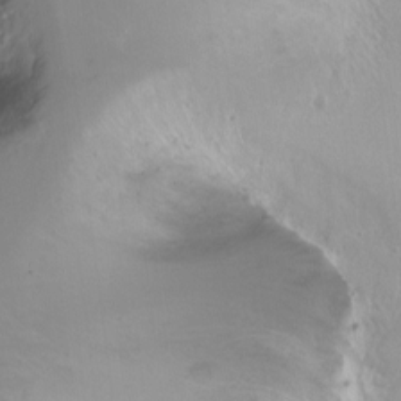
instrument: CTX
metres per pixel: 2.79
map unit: Ht
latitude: -6.2172
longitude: -34.0822
